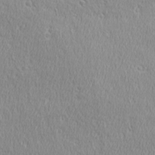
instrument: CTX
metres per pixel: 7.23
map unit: Ave
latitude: 21.8206
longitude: -136.1389
